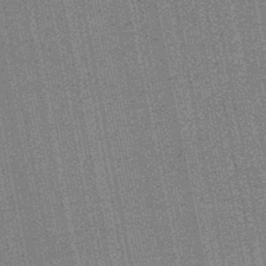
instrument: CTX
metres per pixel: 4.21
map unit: HNb
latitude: -45.6911
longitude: 53.2565
